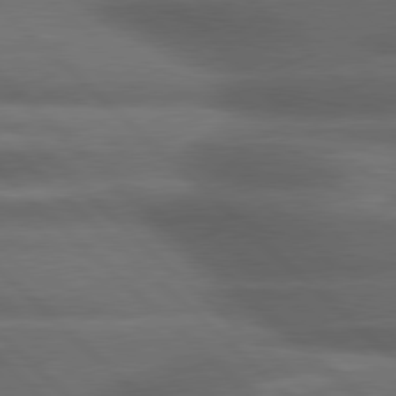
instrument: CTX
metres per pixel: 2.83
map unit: lApd
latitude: 79.1970
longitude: -116.1389
